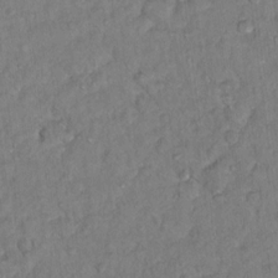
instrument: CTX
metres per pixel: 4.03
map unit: Hto
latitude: 13.1025
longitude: -37.4049
